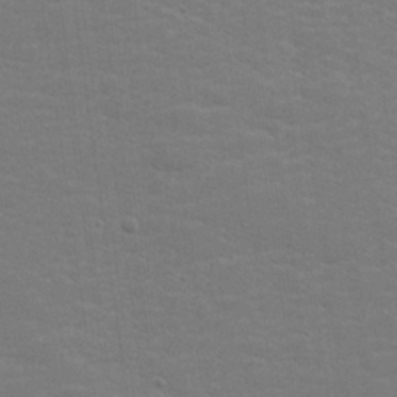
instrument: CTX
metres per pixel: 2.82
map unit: lHvf
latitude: 25.3481
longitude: 141.9178
